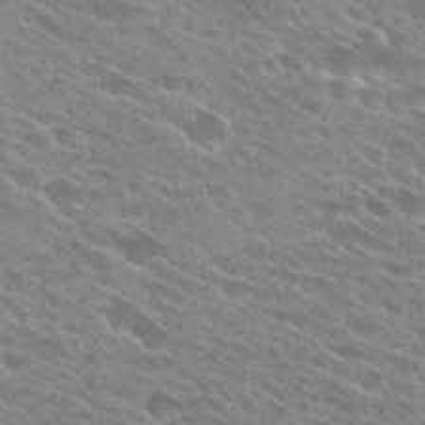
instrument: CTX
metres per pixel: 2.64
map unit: Hto
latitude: 25.9717
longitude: -42.0444
